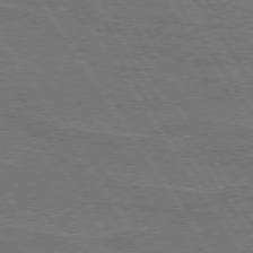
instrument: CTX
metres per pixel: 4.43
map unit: lApd
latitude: 74.4790
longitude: -56.2711
